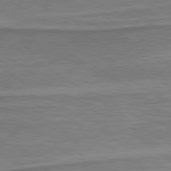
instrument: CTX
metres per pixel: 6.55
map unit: lApd
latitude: 79.9339
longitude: 171.2376
